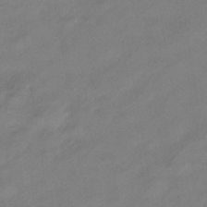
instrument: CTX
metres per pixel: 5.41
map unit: eHb
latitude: -43.4454
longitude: 85.0108
